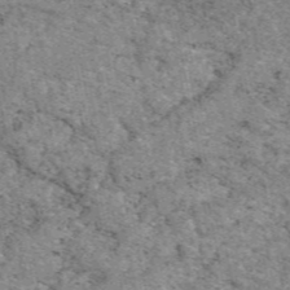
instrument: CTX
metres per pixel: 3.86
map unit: eAb
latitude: 48.2711
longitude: 116.3306
